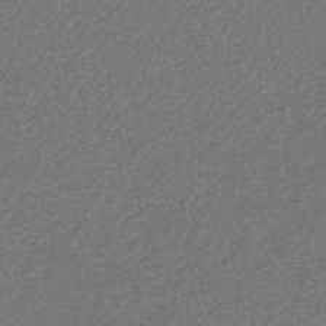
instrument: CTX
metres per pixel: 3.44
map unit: eHb
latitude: -32.0283
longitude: 69.0486
